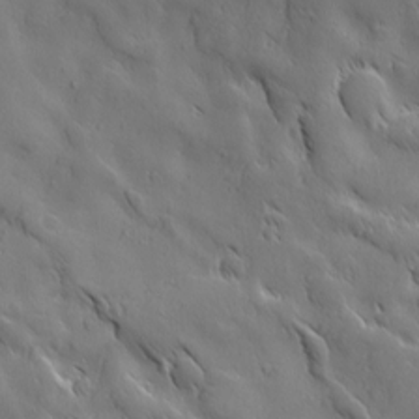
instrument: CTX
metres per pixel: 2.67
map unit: Ave
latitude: 12.5357
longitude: -105.3104
